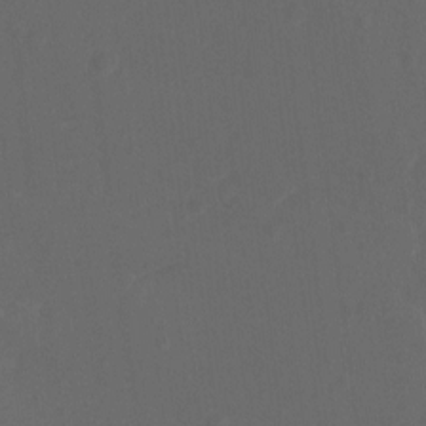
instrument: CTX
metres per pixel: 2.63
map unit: Ht
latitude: -10.0850
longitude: -35.3292
